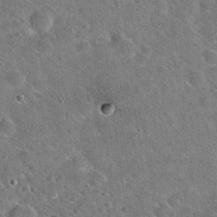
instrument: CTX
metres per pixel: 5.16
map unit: Hto
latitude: 19.6316
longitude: -50.1577
